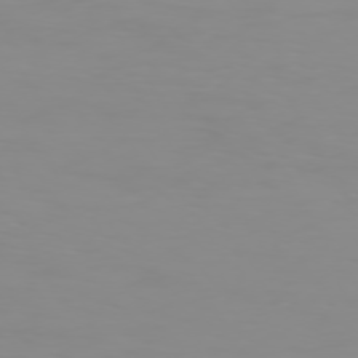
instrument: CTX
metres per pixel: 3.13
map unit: Hpe
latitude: 74.3278
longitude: -127.4804
